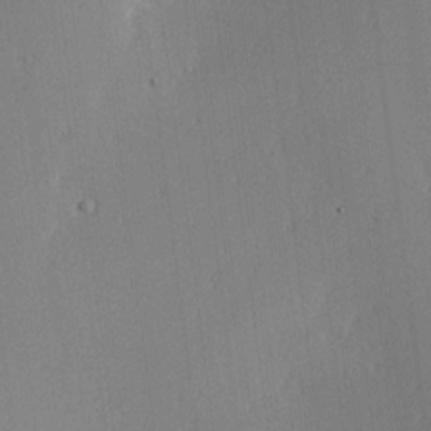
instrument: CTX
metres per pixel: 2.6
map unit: Hve
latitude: 18.3089
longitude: 149.1998
